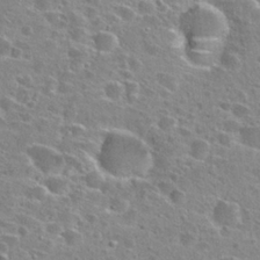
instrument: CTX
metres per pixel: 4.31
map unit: Hto
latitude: 26.2334
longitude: -47.1592
